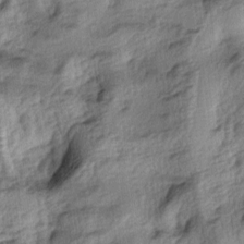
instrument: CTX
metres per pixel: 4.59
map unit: lAa
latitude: -4.6140
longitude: -124.2145
